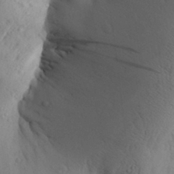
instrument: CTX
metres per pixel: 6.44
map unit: Aa
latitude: 28.3467
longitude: -147.8773
